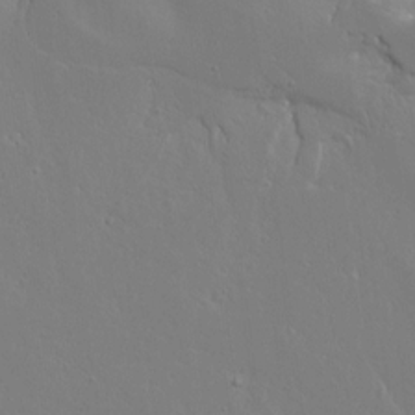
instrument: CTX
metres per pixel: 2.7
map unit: lAvf
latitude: 16.8569
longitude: -126.4223
